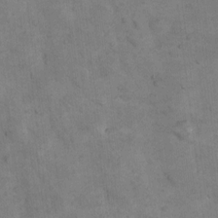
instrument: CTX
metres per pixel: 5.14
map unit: Nhu
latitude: 8.0444
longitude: -23.3482
